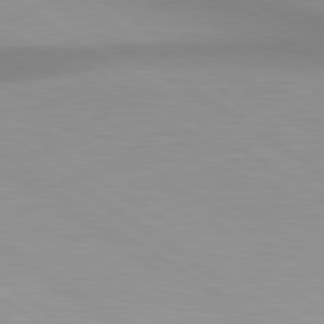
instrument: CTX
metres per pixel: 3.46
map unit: lApd
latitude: 80.5546
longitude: 161.4832
